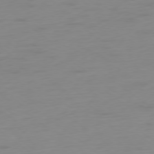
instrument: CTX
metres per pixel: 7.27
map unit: Ap
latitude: -78.8219
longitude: -66.0633
